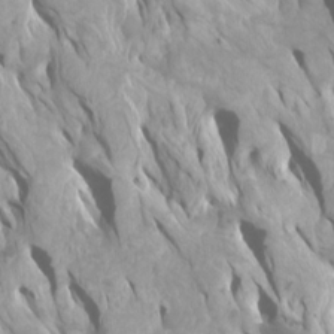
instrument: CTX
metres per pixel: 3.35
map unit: Htu
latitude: -5.7288
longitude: -76.7246
